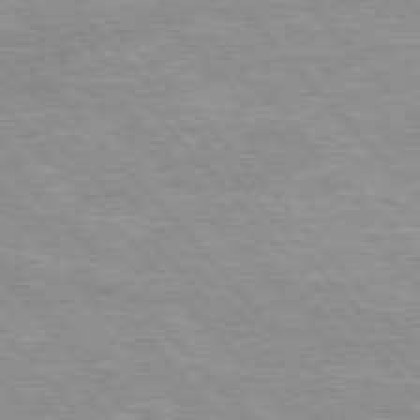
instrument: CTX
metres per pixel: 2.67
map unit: Hpe
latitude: 76.1955
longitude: -155.4048
